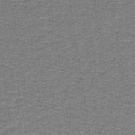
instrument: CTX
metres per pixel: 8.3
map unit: lHb
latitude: -40.4818
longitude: 55.4643
